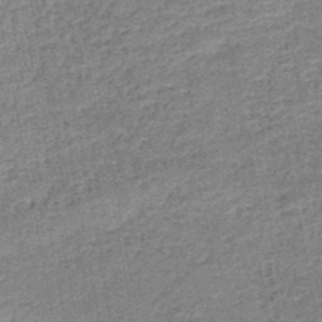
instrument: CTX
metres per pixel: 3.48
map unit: HNb
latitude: -50.7841
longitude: -49.7261
